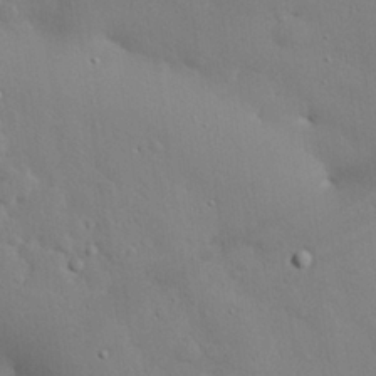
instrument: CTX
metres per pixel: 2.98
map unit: eHh
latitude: 28.2144
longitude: -82.4978
